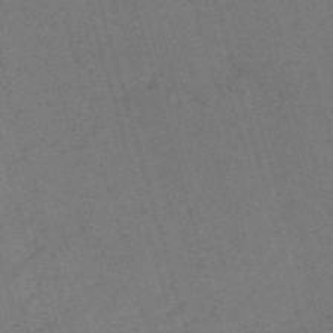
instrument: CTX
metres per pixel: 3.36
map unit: Nve
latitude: -59.2564
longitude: 63.0486
